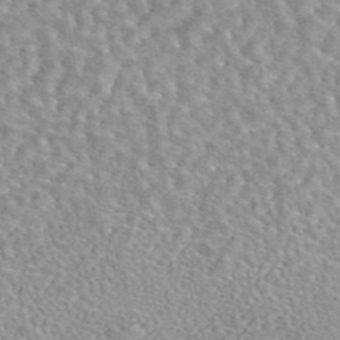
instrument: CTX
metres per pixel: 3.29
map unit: eAb
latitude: 44.4223
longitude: 108.8219
